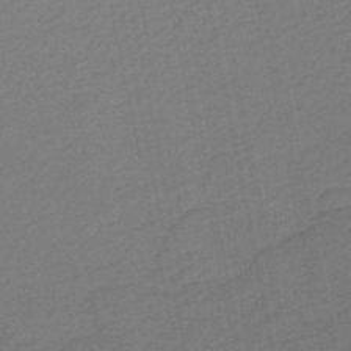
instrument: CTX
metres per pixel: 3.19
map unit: HNb
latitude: -48.6708
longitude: 59.8989
